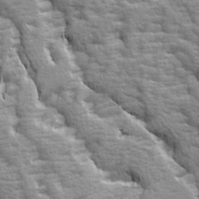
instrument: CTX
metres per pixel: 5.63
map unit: Ave
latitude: 14.8002
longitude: -131.2537
